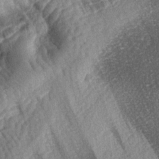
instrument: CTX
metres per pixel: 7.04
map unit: lAa
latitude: -4.7085
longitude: -127.1214
